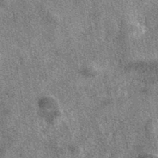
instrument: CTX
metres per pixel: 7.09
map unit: eAb
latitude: 39.5371
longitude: 106.9919
